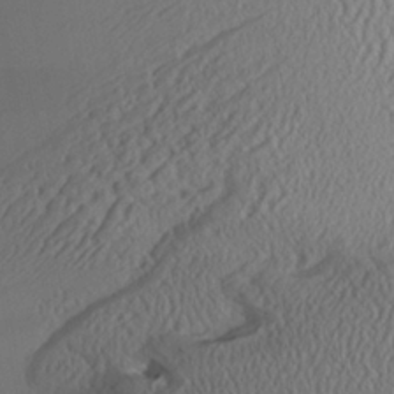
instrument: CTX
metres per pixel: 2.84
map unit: Aa
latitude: 25.8205
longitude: -132.9703
